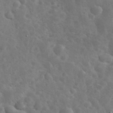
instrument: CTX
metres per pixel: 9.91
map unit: eHh
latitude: 36.8947
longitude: -67.2537
